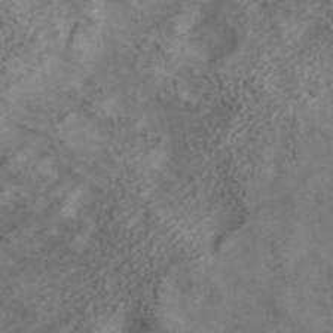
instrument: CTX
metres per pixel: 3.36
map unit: ANa
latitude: 42.6113
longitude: 17.9745
